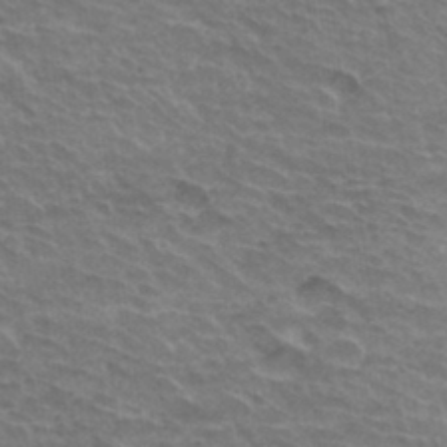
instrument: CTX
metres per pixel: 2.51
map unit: Hto
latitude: 34.1011
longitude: -42.8002
